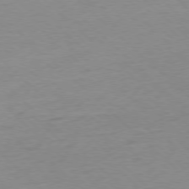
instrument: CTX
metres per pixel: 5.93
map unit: Ap
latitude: -78.1039
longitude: -70.8380
